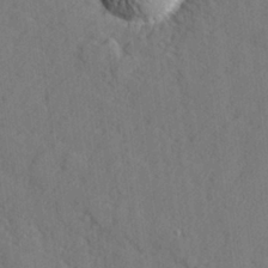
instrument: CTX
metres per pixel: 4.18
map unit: lHvf
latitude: 25.3481
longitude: 142.8408
